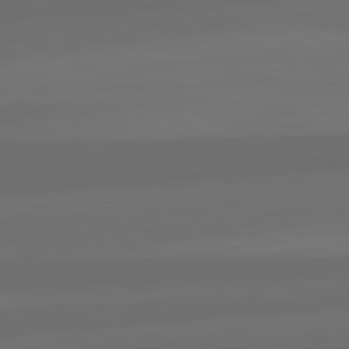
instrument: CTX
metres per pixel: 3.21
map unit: lApd
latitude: 82.1955
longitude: -172.2900
